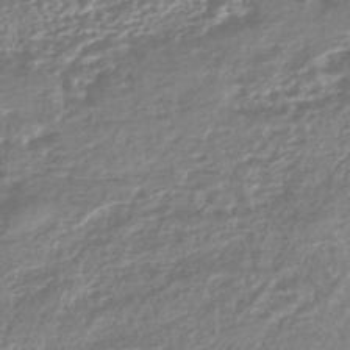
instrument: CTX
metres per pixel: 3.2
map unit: HNhu
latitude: -44.5385
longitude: 100.0661
